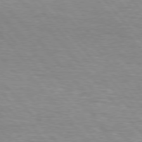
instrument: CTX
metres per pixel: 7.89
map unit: lApd
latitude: 76.2522
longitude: -86.8191
